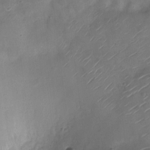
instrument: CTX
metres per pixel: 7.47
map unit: Ht
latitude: -10.8408
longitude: -20.8191
